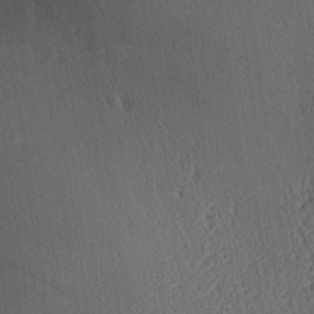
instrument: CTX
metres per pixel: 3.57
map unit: Aa
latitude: 28.7624
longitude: -136.8758
